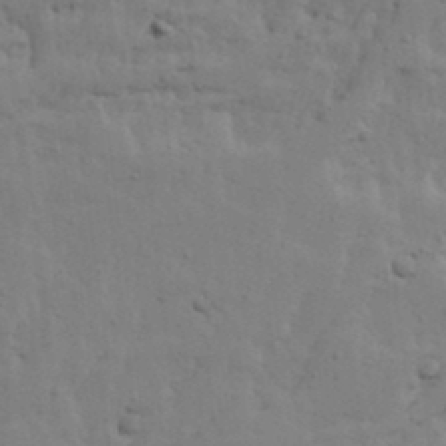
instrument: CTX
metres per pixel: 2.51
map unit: Ave
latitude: 13.8583
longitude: -132.8569
